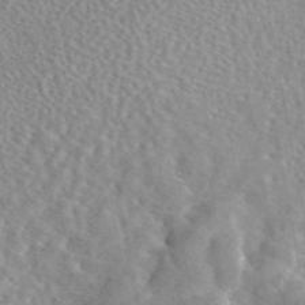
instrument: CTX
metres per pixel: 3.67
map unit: eAb
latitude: 44.9513
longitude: 112.3117
